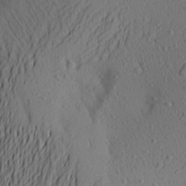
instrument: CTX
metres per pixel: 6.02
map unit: Aa
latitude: 23.5749
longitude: -144.7246
